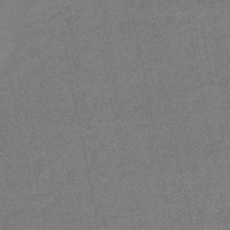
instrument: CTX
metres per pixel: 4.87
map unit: lHb
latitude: -49.1998
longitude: 78.9919
